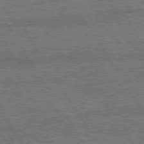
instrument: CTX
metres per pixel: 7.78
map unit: Hpe
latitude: 75.3671
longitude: -154.7624
